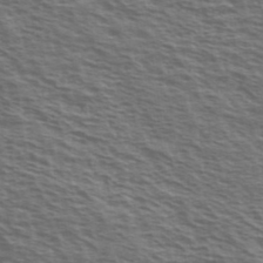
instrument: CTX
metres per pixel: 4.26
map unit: Ave
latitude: 38.5735
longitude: -109.7071
